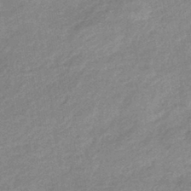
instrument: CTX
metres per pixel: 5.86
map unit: eHb
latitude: -41.1809
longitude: 83.7289
